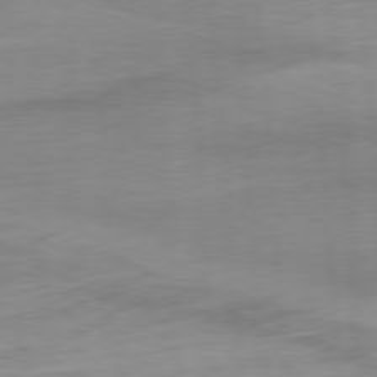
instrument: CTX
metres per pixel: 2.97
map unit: Ap
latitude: -77.0297
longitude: -73.0837
